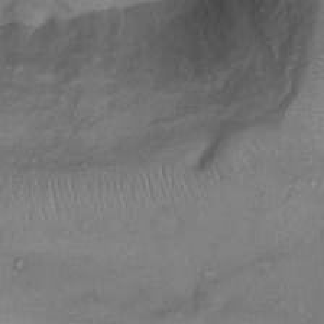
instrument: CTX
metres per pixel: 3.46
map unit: Nhu
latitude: 11.7072
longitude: -28.2333
